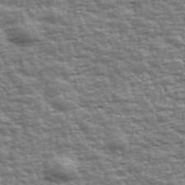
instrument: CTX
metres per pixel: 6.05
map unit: Ave
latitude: 42.6113
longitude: -113.1025
